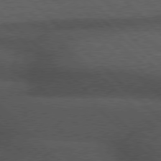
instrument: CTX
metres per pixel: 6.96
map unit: Hpe
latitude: 77.3103
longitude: -153.4427
